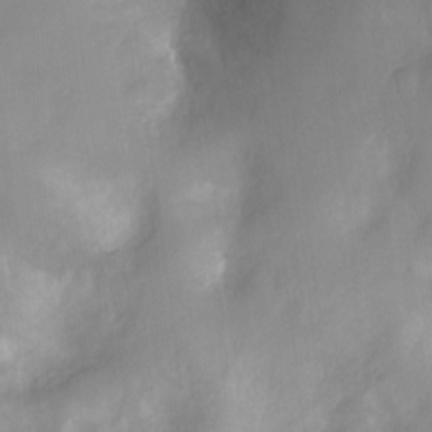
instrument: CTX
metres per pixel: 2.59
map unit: Hto
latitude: -13.3132
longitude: -40.6112
